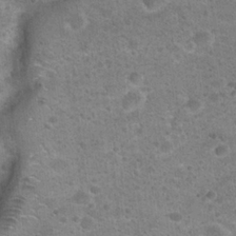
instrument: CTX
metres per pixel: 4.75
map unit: Hto
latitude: 22.7813
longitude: -49.7828
